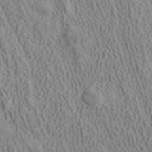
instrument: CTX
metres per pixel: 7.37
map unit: ANa
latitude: 40.9135
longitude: 34.5952
